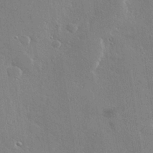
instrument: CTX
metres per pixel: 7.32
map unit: Hve
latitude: 28.8191
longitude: -92.0444
